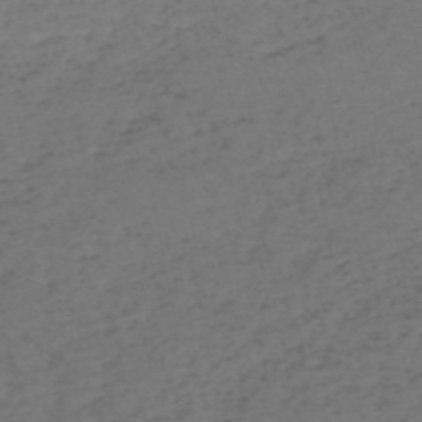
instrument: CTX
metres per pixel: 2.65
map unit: HNb
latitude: -55.1809
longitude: -44.1578
